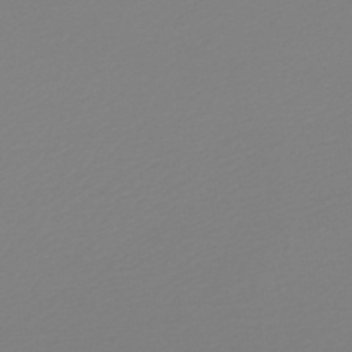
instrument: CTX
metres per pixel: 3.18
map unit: lHb
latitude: -48.4440
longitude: 65.7289
